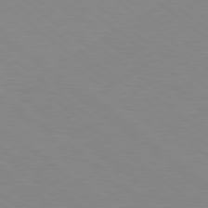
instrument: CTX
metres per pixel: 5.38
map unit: lApd
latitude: 79.0270
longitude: -176.9136
